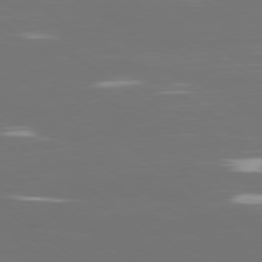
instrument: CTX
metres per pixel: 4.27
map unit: Ap
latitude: -79.3509
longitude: -93.3481
